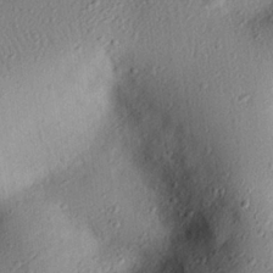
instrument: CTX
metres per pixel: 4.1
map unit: eHh
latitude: 26.0444
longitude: -76.2711
